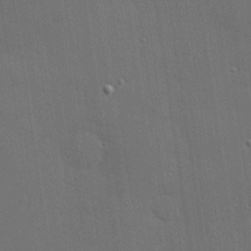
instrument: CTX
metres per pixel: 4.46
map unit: Hve
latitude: 27.7639
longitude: -90.9325
